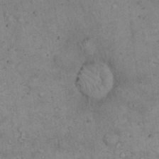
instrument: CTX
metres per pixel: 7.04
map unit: eHh
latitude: 16.9325
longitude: -62.0255
